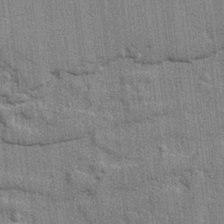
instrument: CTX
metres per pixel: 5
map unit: lAvf
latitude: -1.5777
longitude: -107.4804
